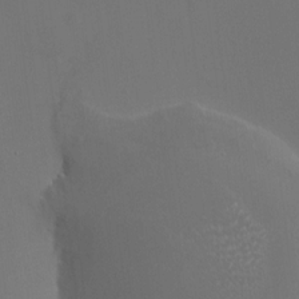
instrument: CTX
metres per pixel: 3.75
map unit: HNhu
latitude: 8.4223
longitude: -0.6490
